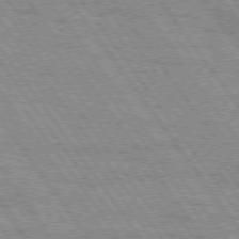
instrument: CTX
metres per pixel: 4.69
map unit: Hpe
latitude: 74.8758
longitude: -152.2145
